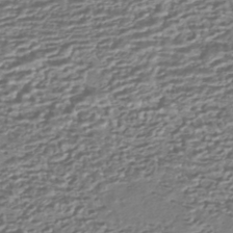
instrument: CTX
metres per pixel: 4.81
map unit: HNhu
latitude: -43.6343
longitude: 98.5763
